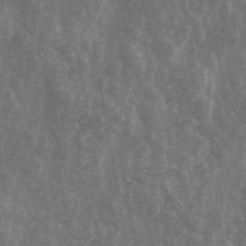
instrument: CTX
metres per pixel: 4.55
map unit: ANa
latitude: 43.1592
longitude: 16.1984
